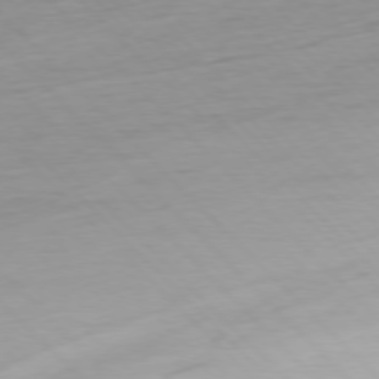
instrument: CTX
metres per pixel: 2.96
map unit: Ap
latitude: -77.2187
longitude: -78.8380
